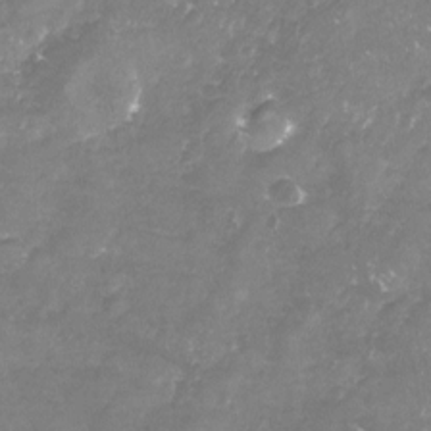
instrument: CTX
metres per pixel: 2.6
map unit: Nhu
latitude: -23.3888
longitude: -57.6504
